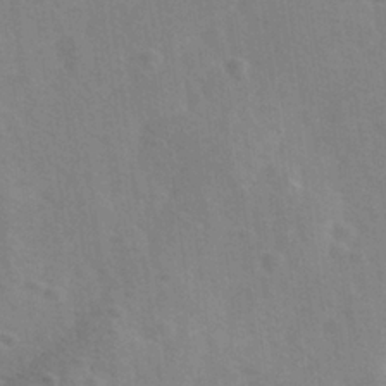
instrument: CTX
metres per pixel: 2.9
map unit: Ave
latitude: 0.1011
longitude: -113.2159
